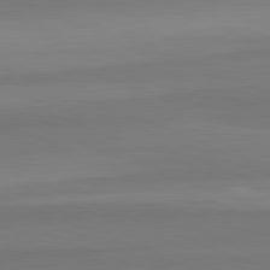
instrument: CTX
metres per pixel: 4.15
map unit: lApd
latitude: 82.4978
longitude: 177.2565
